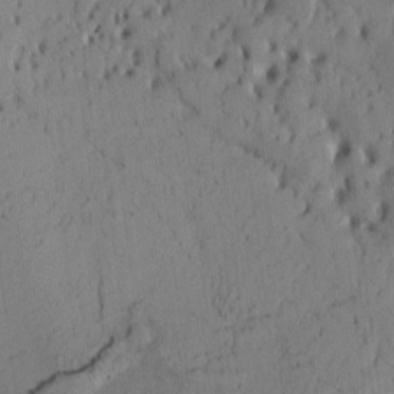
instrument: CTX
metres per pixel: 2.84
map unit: Htu
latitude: -3.4265
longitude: 168.1605
